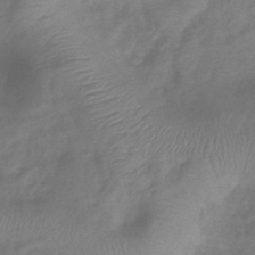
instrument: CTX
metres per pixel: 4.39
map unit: lHb
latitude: -41.0486
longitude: 78.3873
